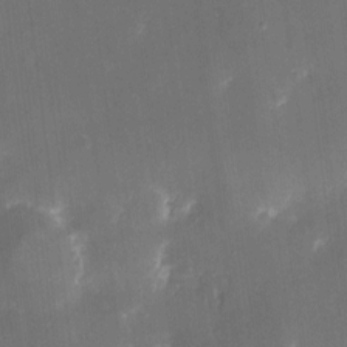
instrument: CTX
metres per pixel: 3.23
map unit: eHh
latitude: 5.1781
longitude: -69.3671
